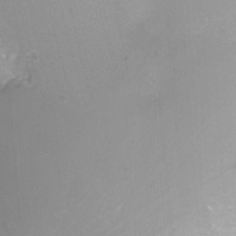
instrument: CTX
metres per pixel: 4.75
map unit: Nhu
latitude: -11.7289
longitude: -47.8017
